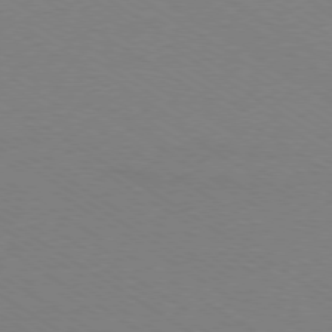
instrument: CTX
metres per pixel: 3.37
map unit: Ap
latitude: -79.0486
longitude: -84.5546
